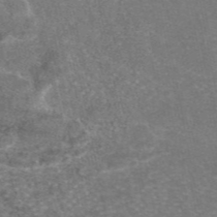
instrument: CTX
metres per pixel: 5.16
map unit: eAb
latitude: 46.4601
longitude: 105.5021
